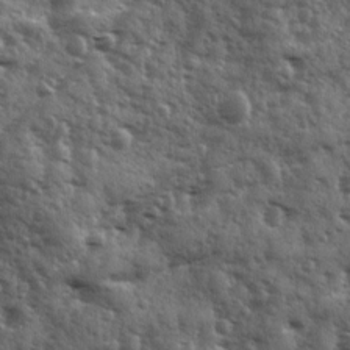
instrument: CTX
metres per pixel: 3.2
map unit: Ave
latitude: 11.7450
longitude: -103.0647
